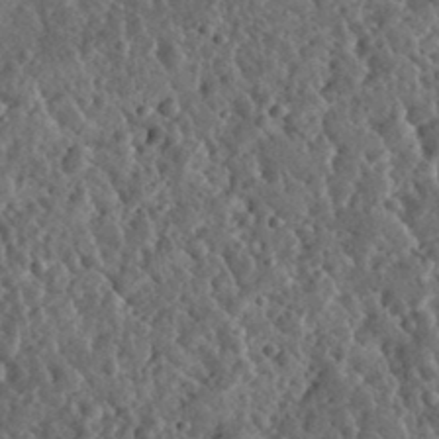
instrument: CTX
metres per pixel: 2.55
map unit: eHh
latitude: 34.6112
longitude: -79.1970
